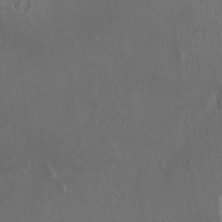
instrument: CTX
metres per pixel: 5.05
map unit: HNhu
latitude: 2.3089
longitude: 6.8219
